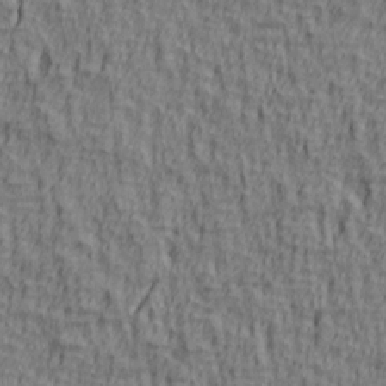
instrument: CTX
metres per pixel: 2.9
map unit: lAa
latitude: 4.7813
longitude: -114.5734
